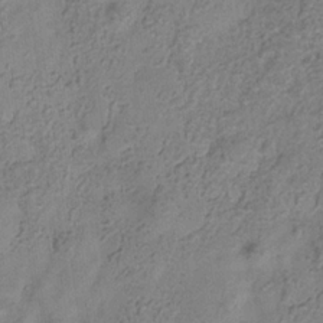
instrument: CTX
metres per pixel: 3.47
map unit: Hve
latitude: -34.3495
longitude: 89.6533
